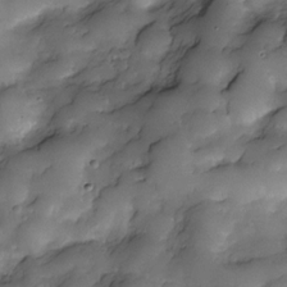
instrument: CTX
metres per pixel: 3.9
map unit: Nve
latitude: -27.3320
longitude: -148.5546
